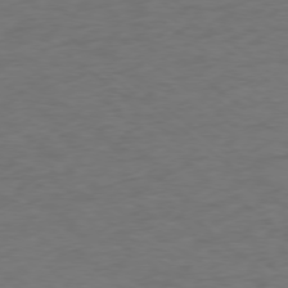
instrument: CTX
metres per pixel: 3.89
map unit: Ap
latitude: -77.6155
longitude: -76.1766
